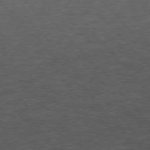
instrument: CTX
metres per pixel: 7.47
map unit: Hpe
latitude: 76.6301
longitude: -157.9150
